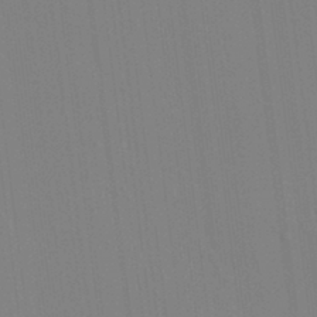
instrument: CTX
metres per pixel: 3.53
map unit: HNhu
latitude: 7.4048
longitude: 14.1606
